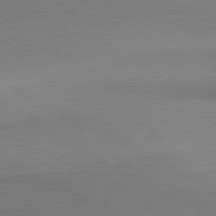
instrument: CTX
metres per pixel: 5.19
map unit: lApd
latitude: 81.0647
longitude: 163.1620
